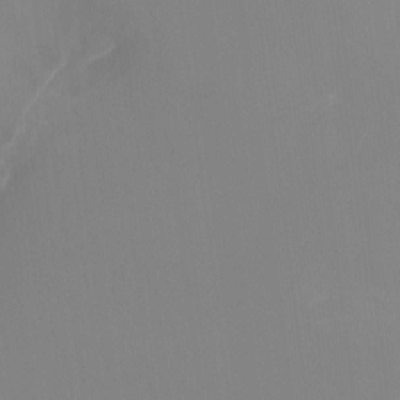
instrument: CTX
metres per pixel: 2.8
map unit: Nhu
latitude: -15.6344
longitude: -56.9324
